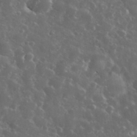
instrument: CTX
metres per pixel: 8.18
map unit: eHh
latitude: 34.2333
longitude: -61.2159
